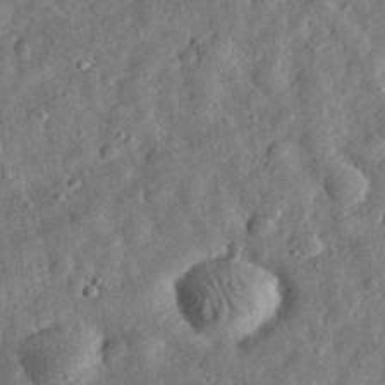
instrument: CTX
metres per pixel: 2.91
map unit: eHh
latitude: 32.3089
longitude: -76.6490
